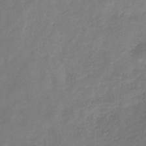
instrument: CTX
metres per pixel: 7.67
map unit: eHb
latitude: -30.1417
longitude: 71.0298
